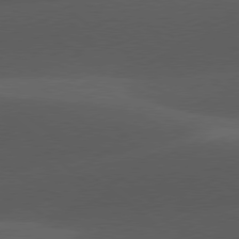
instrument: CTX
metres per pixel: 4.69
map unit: lApd
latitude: 78.0444
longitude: -55.7261
